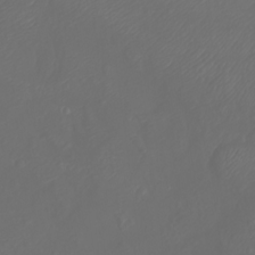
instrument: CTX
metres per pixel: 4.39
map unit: Nhu
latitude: -8.3117
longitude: -80.3656
